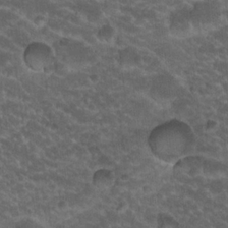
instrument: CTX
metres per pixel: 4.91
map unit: Hto
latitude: 19.8394
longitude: -35.6505
